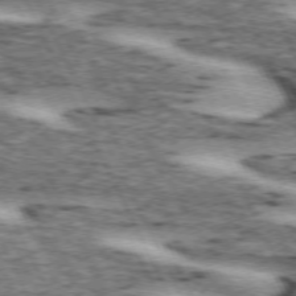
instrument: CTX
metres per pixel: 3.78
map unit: lApd
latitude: 72.5924
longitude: -55.0458
